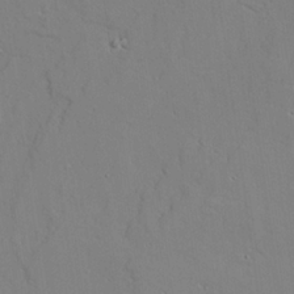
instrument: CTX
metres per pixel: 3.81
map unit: lAvf
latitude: 26.0444
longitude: -110.5546
